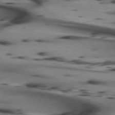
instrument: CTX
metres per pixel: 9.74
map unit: lApd
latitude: 74.6113
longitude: -65.3293
